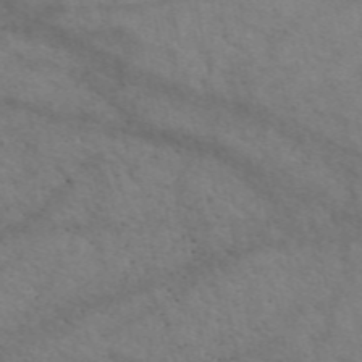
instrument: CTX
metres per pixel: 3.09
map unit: eAb
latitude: 50.4412
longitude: 117.6343
